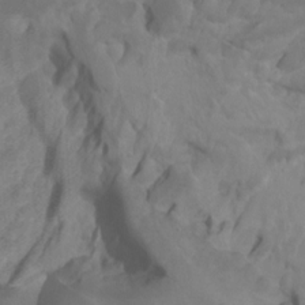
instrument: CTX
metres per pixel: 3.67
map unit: Htu
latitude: -7.4643
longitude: -65.0647
